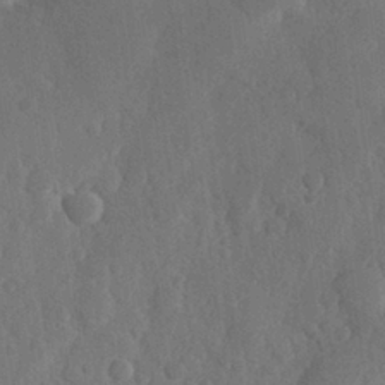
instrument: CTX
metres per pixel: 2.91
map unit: Hve
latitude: 25.9717
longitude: 149.9178
